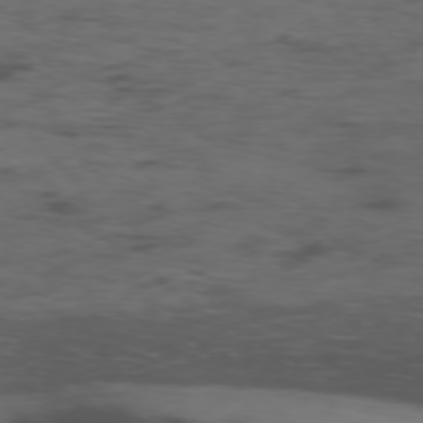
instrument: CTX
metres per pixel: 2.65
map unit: Ap
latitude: -76.1984
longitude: -66.6679
